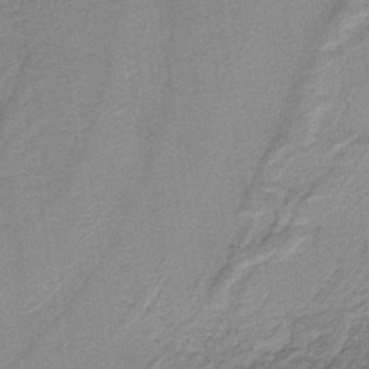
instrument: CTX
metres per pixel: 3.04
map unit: lHb
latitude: -39.0864
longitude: 54.6519
